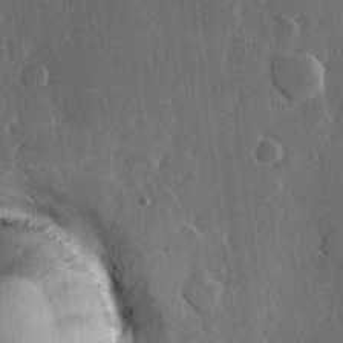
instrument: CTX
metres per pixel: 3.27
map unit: Hve
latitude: 22.7057
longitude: 147.9556
